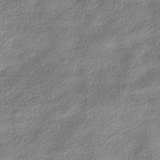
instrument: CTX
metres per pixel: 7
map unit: HNhu
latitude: -40.4251
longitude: 96.4062
